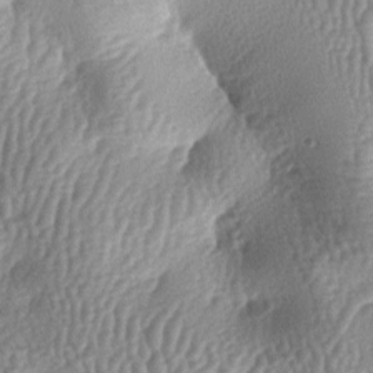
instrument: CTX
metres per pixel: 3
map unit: lAa
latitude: -6.6896
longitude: -127.6127
